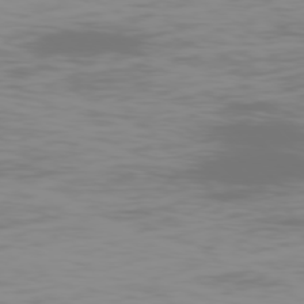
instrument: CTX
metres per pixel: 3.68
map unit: Ap
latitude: -77.7667
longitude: -73.0837
